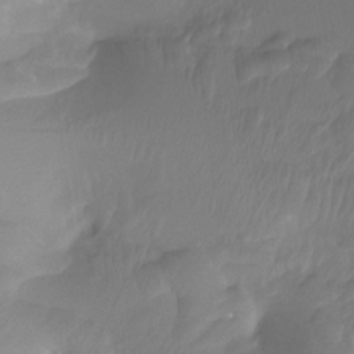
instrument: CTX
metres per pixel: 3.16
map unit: Htu
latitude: -13.1053
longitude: -49.6505
